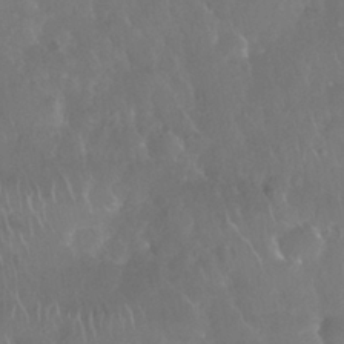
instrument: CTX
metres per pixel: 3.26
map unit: Nhu
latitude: 27.9339
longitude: -63.4994
